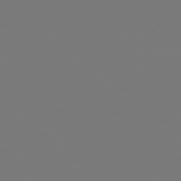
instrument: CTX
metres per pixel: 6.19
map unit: Hpe
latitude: 78.1200
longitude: -163.6316
